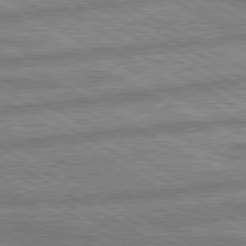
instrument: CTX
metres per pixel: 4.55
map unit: lApd
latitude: 80.2522
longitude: -170.9325
